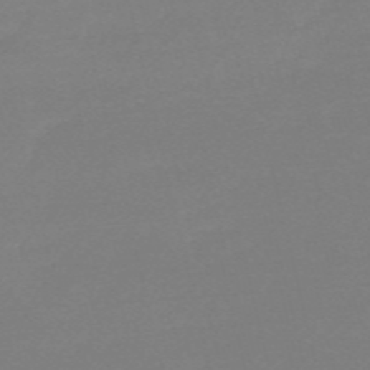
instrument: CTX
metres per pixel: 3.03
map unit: HNb
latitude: -55.5966
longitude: -40.6301
